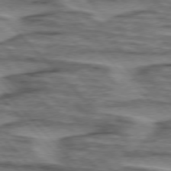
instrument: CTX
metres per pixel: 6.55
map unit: lApd
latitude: 76.5356
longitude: -77.6882
